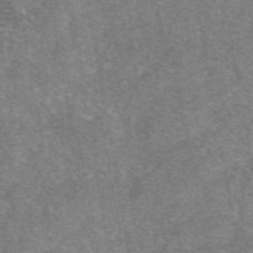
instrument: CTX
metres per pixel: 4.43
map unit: eAb
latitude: 47.0270
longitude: 102.5007
